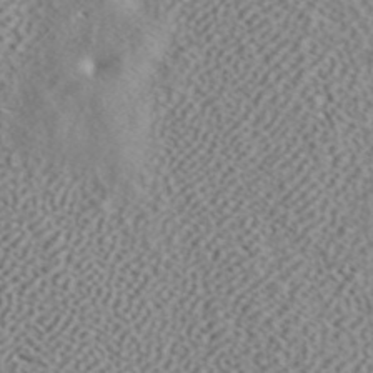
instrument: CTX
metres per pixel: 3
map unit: ANa
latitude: 42.7246
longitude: 54.9353
